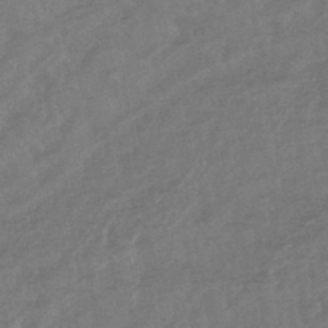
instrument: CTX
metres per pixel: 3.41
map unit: lHb
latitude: -43.6910
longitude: 80.8975
